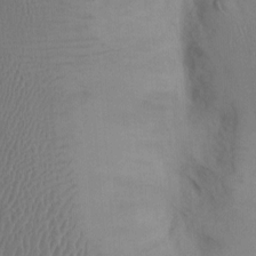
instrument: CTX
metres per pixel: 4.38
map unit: Ht
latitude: 0.6868
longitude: -13.6316
